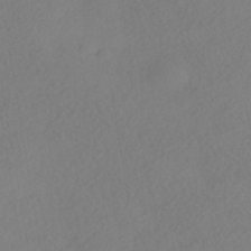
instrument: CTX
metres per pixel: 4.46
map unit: HNhu
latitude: -40.6140
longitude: 104.3117
